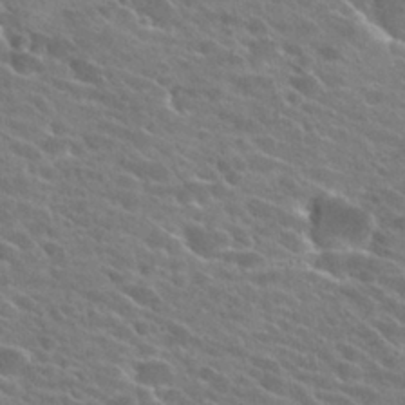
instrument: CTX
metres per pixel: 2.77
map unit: Hto
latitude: 25.4048
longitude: -41.5560
